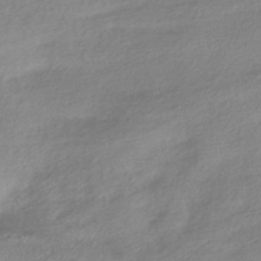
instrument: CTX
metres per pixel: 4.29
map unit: HNhu
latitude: -41.1998
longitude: 92.0472
